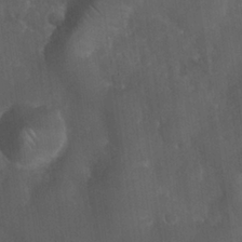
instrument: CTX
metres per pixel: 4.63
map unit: Nhu
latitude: 26.8569
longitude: -65.5182
